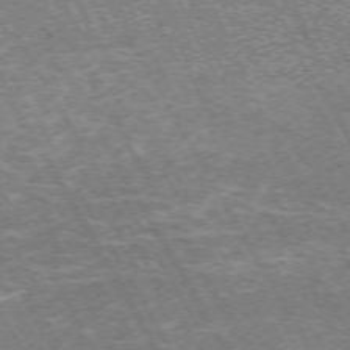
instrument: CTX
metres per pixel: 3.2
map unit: Hpe
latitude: -72.0472
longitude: 12.6896
